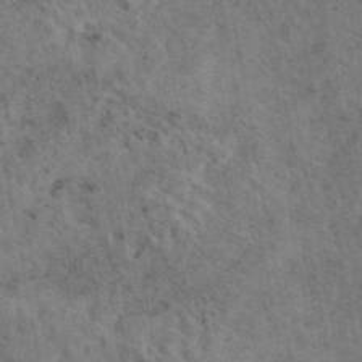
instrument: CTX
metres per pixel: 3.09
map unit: eAb
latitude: 43.0647
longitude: 109.4076
